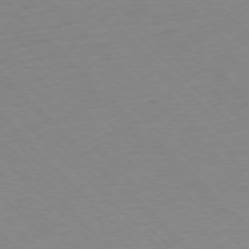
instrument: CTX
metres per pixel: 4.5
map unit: Ap
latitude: -77.2943
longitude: -85.3671
